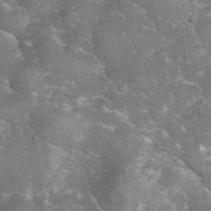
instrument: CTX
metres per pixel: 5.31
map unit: eHh
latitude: 35.2348
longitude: -65.8583
